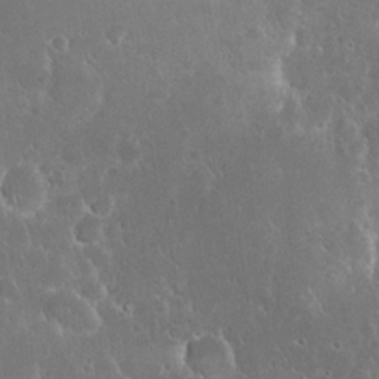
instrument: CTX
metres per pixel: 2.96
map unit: eHh
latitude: 22.3845
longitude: -58.3656
